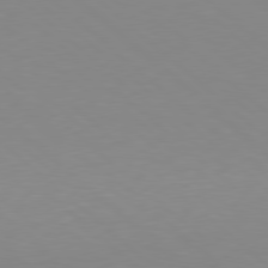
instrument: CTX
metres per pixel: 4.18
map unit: Hpe
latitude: 78.2712
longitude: -165.4615
